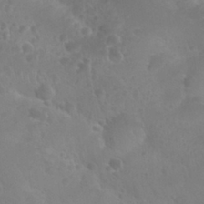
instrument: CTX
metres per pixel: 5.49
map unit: Nhu
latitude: 28.5923
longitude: -55.6505
